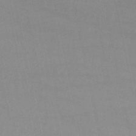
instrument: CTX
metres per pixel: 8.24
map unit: lHb
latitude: -45.7289
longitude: 69.9178
